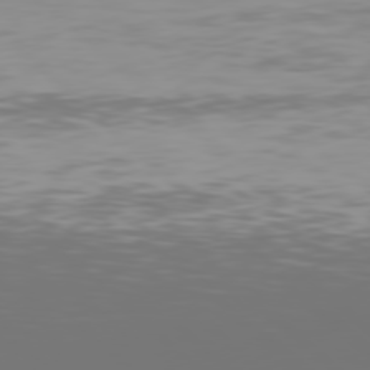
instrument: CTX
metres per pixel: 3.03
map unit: Hpe
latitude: 77.1025
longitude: -165.0081
